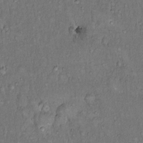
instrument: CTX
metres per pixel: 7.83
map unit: Hto
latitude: 14.3468
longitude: -57.3103
